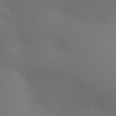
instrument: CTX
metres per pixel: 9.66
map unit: lAa
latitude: 20.4412
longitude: -138.5357
